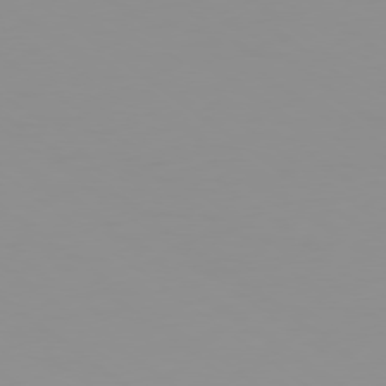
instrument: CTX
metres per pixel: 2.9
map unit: Ap
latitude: -79.1242
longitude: -95.5938
